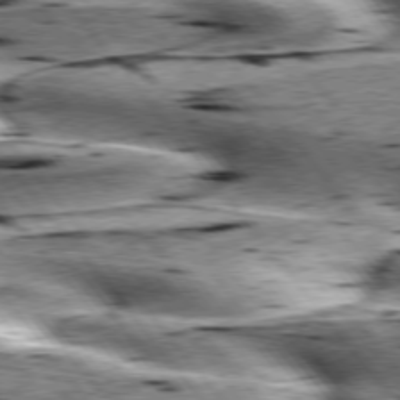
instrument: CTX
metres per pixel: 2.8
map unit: lApd
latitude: 76.2522
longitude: -60.0633
